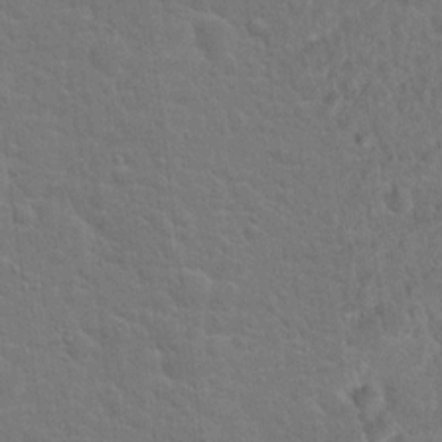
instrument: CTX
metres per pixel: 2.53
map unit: Hto
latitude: 17.2348
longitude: -41.1214
